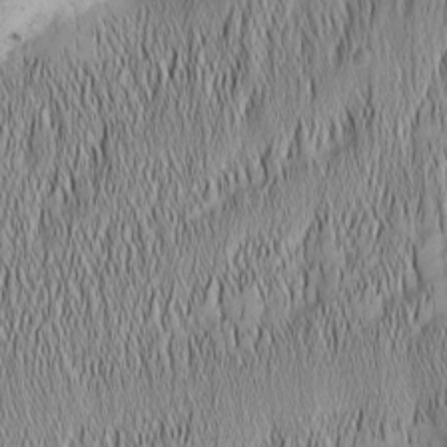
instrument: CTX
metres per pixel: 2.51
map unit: Nhu
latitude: -5.7855
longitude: -152.5357
